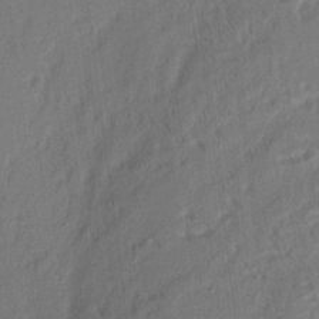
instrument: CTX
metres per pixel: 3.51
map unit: eHh
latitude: 4.2145
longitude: -77.0836
